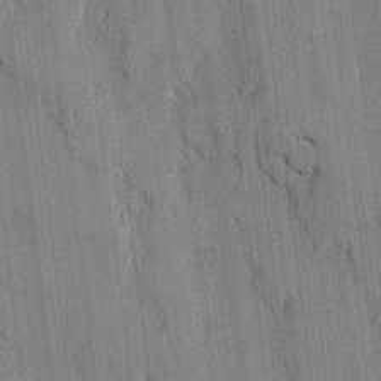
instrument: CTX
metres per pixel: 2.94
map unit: lAvf
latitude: -0.8786
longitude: -107.8583
